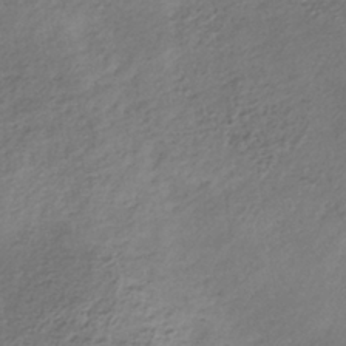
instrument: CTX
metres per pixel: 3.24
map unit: lHb
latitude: -36.1794
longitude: 68.1227
